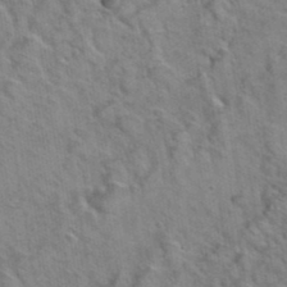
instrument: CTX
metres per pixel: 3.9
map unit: Hto
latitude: 38.5924
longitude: -45.0458
